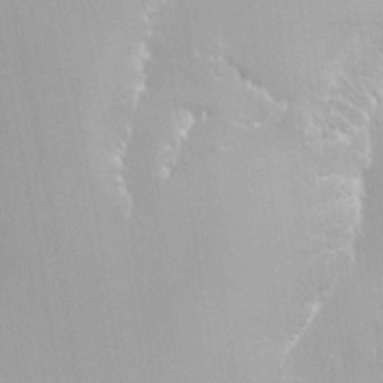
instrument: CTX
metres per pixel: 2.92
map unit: HNhu
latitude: 0.7624
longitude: -3.7638
